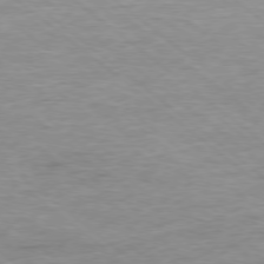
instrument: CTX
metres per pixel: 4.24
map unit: Ap
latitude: -77.9556
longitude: -83.0647
